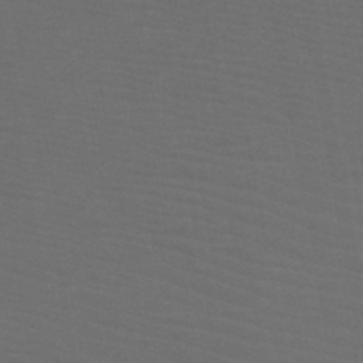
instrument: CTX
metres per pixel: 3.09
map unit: HNb
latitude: -50.2361
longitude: -46.2334
